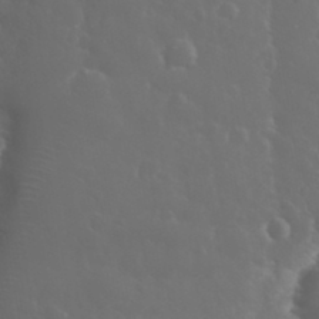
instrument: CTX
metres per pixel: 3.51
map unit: eHh
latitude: 34.0255
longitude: -59.9717
